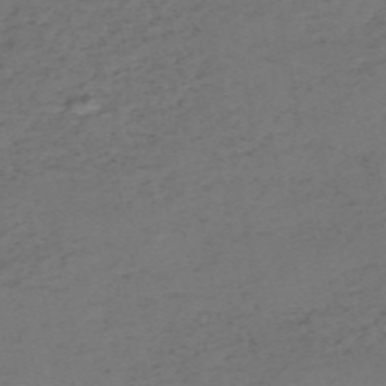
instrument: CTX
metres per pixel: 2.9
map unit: HNb
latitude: -55.4832
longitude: -44.0633
